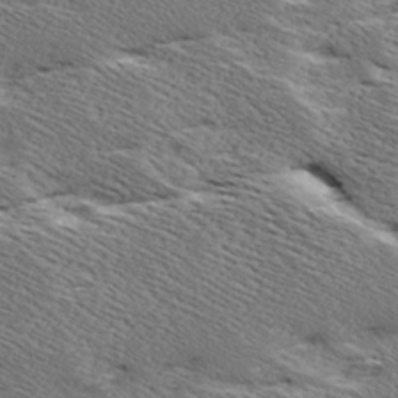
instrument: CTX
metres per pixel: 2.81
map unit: Ave
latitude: 17.1403
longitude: -137.8017
